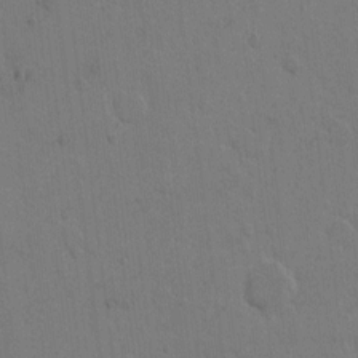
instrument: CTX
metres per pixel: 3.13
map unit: Hto
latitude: 6.5168
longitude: -62.7813
